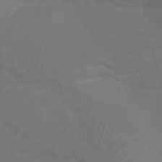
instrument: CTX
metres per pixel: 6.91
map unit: Aa
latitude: -11.1620
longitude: -68.4223
